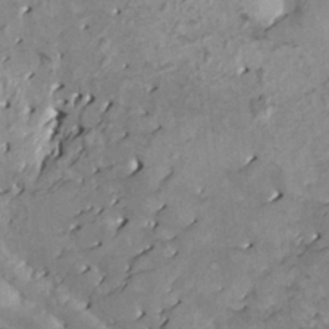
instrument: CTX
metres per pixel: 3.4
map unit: HNhu
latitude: 3.4993
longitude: 5.7855
